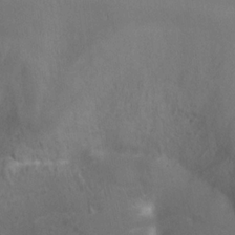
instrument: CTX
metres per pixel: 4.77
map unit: Ht
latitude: 1.5560
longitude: -21.6127
